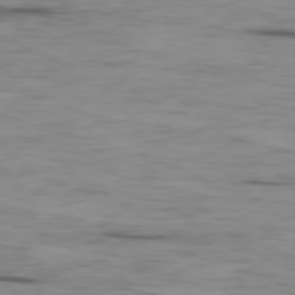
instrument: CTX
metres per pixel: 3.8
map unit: Ap
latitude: -80.2551
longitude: -91.7261
